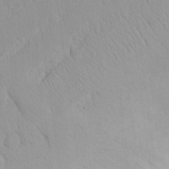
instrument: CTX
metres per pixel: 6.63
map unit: eHh
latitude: 15.0081
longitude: -71.8394
